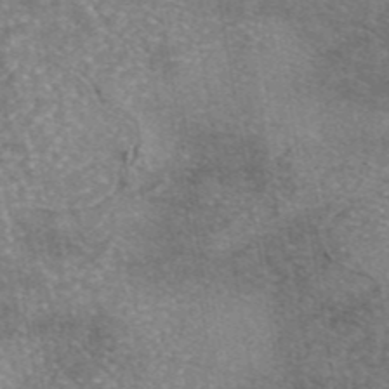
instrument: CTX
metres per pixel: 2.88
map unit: eAb
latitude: 45.8205
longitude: 105.0864
